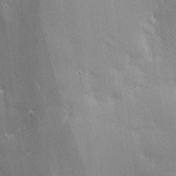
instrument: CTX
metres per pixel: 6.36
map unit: Nhu
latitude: 2.2711
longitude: -74.9892
